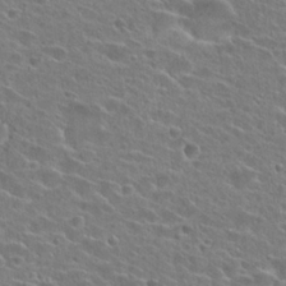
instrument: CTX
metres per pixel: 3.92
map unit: Hto
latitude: 24.8380
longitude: -44.8380
